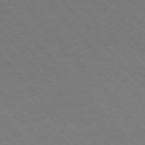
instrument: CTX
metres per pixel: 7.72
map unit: Ap
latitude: -75.9367
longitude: -63.5182
